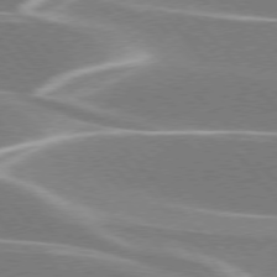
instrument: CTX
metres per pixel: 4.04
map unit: lApd
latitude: 76.1389
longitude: -63.6316
